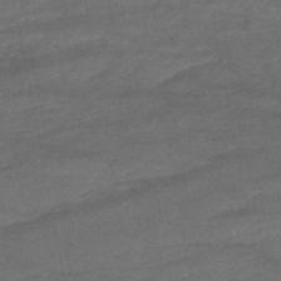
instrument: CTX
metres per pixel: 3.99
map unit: HNhu
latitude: -47.2187
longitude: 90.2929
